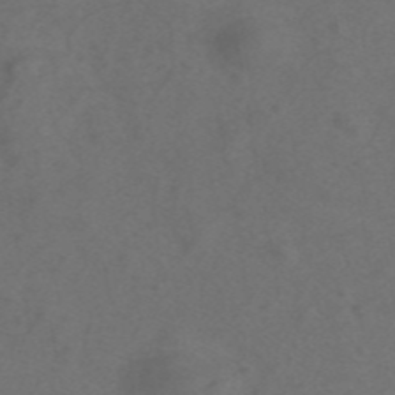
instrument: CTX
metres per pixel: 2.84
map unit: ANa
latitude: 43.9717
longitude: 27.1242
